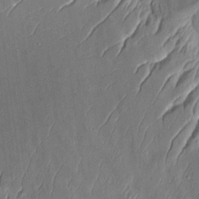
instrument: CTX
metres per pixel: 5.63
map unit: Aa
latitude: 9.0270
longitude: -131.6694
